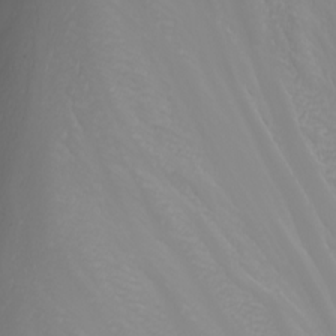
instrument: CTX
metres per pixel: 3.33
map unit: Nhu
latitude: -7.1053
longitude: -90.1956
